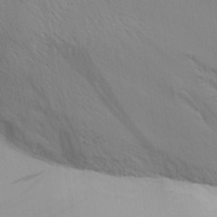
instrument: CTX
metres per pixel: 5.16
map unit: Aa
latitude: 31.1215
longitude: -140.1199
